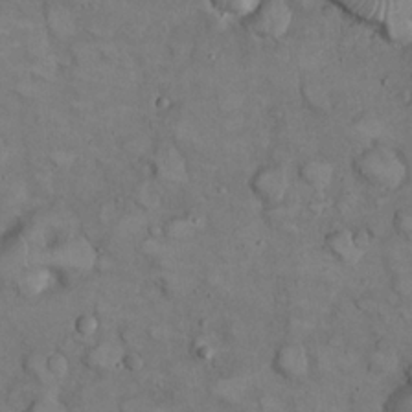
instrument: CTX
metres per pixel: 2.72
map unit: eHh
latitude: 22.4223
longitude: -60.1389
